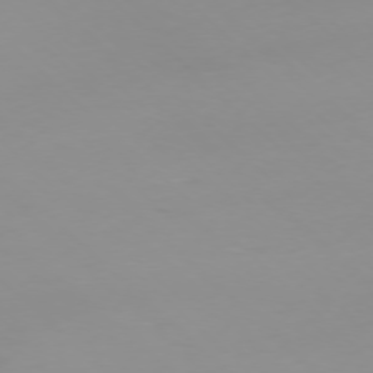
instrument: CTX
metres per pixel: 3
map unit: Ap
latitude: -77.2943
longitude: -81.6316
